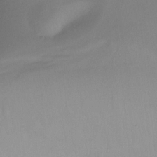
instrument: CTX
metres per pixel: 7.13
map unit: Ht
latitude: -12.7841
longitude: -45.1970
